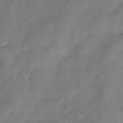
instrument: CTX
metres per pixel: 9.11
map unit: Hve
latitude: -32.7275
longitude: 91.2376
